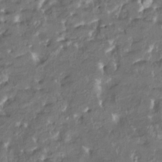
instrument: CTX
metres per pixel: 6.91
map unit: HNhu
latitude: 5.1214
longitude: 9.7478
